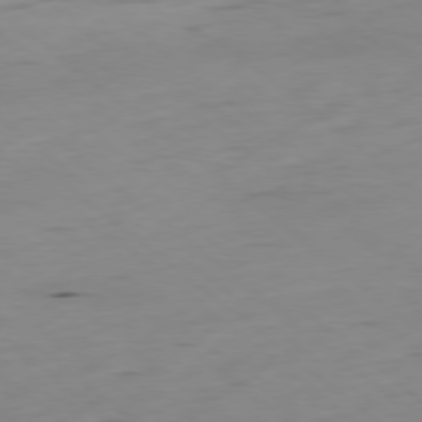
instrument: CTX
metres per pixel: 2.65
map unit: Hpe
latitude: -78.9163
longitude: 16.1417
